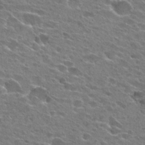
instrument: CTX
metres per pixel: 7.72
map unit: Hto
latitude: 24.7057
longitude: -45.5749
